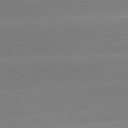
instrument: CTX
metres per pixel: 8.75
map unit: lApd
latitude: 80.9892
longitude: -150.3845
